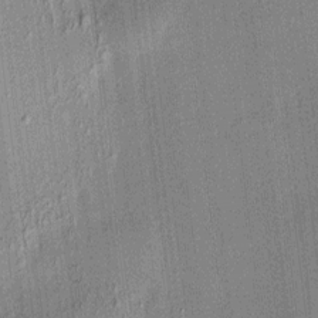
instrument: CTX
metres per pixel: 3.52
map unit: HNhu
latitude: 7.7072
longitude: 13.5021
